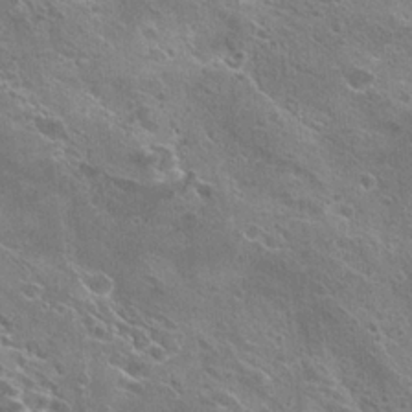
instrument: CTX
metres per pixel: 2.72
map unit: Hto
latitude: 23.1214
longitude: -42.3467
